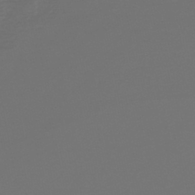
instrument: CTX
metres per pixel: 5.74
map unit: lHb
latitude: -45.3132
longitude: 78.4251
